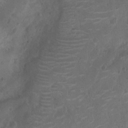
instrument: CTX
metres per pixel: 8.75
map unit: Nhu
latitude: -10.8597
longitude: -21.3104
